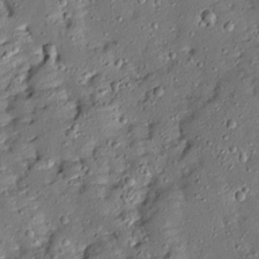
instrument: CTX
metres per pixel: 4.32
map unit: Ave
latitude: 13.3860
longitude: -134.6490
